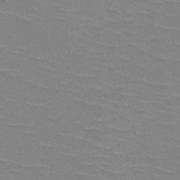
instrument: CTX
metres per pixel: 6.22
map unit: HNb
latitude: -48.3118
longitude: -48.7624
